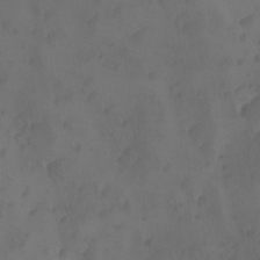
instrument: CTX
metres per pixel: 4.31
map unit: Ave
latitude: 12.1956
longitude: -105.6316
